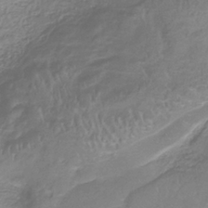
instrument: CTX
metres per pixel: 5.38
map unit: HNb
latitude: -35.3321
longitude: 56.1606
